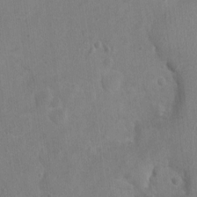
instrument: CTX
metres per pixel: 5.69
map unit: Nhu
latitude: 0.3656
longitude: -16.6679
